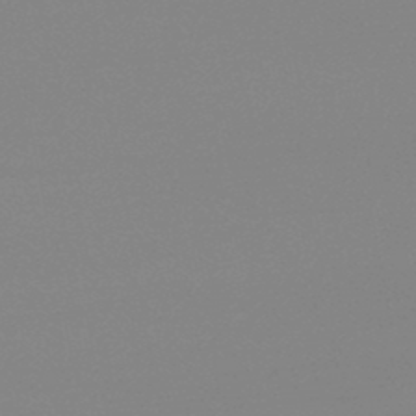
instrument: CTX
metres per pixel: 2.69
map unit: lHb
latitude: -46.5384
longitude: 69.1809
